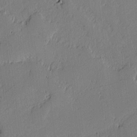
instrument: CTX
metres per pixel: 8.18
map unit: lAvf
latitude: -1.7856
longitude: -106.9325
